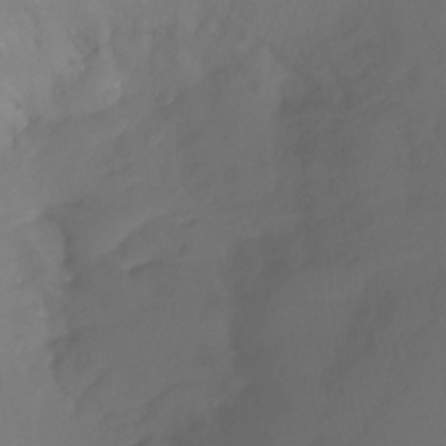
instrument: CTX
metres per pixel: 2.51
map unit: Ht
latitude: -15.1243
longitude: -49.5371
